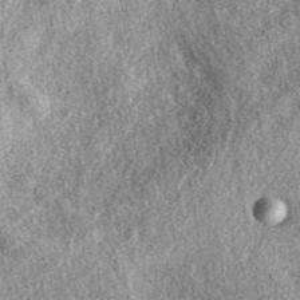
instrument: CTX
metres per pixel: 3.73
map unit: eAb
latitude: 38.3467
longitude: 108.7085
